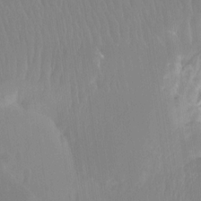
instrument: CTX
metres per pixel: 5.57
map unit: Htu
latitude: -15.6722
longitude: -46.2334
